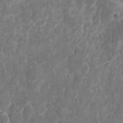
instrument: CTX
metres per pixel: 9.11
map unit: eHh
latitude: 11.7828
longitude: -71.9339
